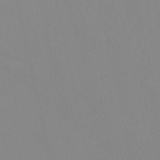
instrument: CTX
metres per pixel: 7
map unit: HNb
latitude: -52.4629
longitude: -50.6490
